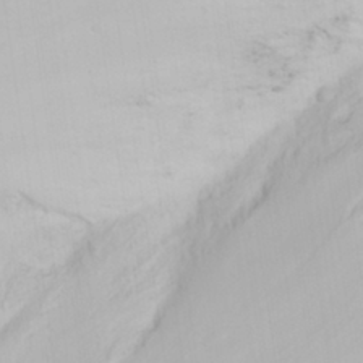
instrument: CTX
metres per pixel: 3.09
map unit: eHh
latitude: 31.1404
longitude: -59.0459
